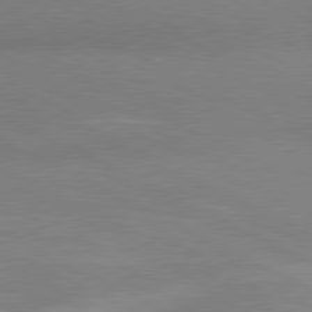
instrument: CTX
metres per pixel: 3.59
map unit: lApd
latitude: 80.7813
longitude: 126.5006
